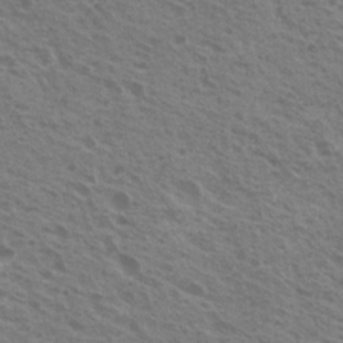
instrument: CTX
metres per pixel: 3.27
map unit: Nhu
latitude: 20.2145
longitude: -30.8002
